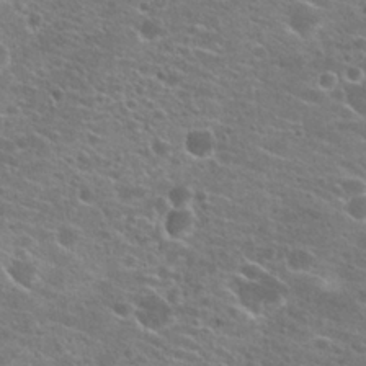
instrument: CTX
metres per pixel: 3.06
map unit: Hto
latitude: 22.6679
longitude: -41.0836
